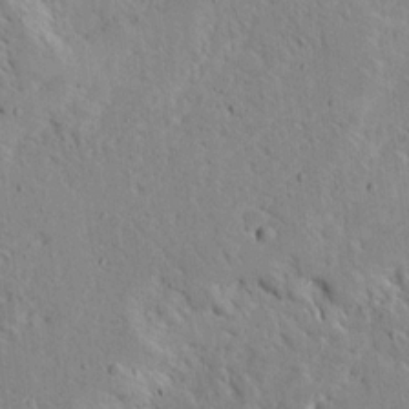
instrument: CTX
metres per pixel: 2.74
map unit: Ave
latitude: 14.1956
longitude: -139.5182
